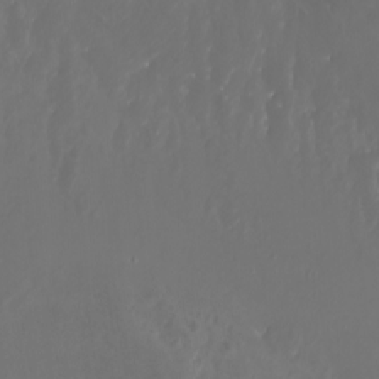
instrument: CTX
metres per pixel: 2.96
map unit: Nhu
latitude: -5.0864
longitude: -74.8002
